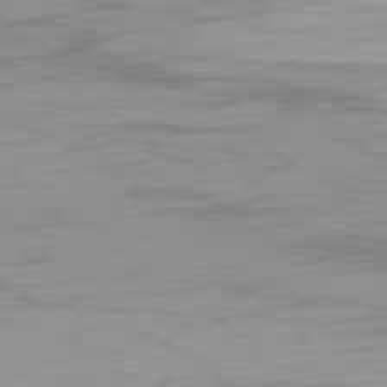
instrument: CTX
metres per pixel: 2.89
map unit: Ap
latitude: -78.4440
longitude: -78.6113
